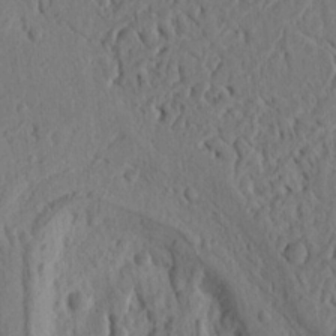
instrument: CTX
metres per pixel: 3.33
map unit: Ht
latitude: 9.6505
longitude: -76.1011
